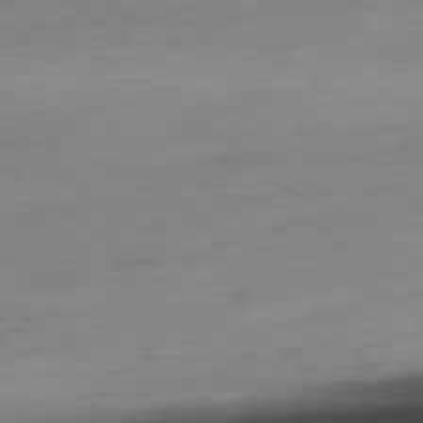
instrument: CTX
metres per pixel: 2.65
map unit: Ap
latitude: -80.1795
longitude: -69.8017
